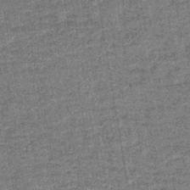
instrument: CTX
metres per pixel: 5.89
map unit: lHb
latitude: -44.0283
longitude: 74.0661
